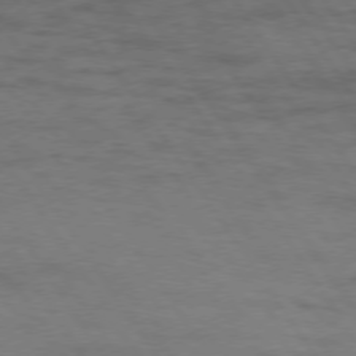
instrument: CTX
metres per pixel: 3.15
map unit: Hpe
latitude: 74.1389
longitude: -142.6113
